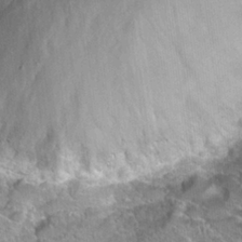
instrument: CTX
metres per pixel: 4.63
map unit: Hto
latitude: 22.9136
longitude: -41.4615
